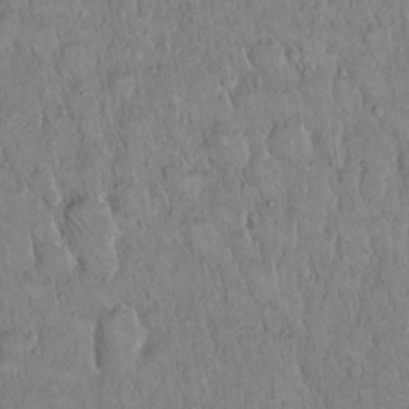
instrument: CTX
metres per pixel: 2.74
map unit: Hto
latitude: 15.3104
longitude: -57.5371
